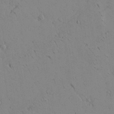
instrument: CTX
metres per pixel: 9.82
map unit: Aa
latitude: 21.8961
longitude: -139.7072
